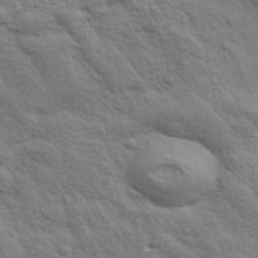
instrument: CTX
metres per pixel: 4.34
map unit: lHvf
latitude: 38.4412
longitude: -89.1404
